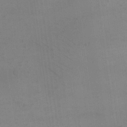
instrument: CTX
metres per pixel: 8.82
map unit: eHh
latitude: 17.4237
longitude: -67.2725
